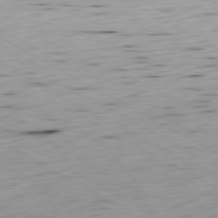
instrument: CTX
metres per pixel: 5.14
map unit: Ap
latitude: -80.5196
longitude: -71.1025
